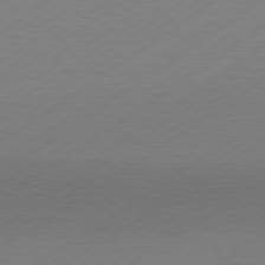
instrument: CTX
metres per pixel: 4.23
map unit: Hpe
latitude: -81.1620
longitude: 14.6330
